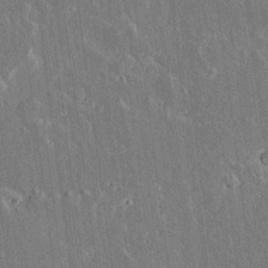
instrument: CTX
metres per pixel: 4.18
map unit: lAvf
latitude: 15.4616
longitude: -128.9325
